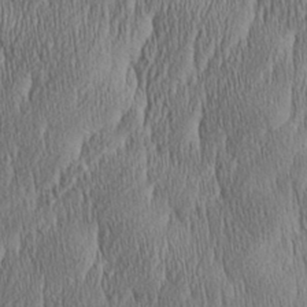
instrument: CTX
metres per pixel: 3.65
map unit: Aa
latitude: 28.5923
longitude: -138.0822
